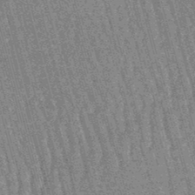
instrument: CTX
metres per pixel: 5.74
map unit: lHb
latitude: -46.1228
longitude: 77.8044
